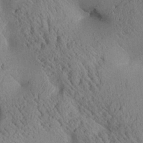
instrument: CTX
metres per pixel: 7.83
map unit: Aa
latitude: 25.2159
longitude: -133.8772
